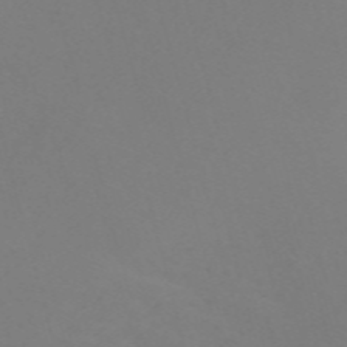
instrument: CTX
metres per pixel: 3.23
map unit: Nve
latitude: -59.5210
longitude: 60.3495
